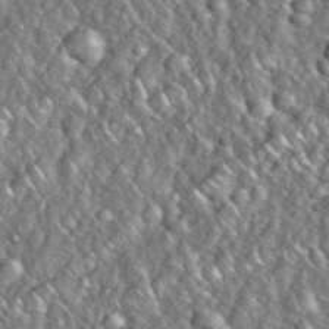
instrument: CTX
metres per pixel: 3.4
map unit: eHh
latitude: 38.5546
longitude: -59.0647
